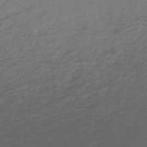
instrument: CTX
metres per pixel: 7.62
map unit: HNb
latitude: -43.6343
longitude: 52.1983
